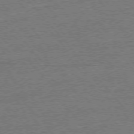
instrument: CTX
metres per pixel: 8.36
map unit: Ap
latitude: -76.9731
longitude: -96.3467
